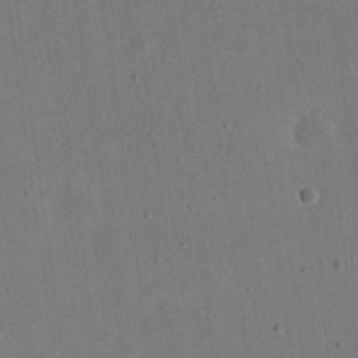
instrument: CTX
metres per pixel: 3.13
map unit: eHh
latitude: 21.2726
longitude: -70.0255
